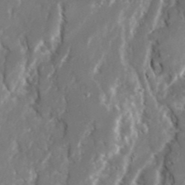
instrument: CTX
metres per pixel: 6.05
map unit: Ave
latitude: 22.8569
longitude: -131.1781
